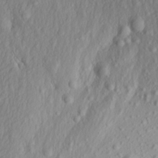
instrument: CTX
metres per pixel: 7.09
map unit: Aa
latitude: 15.4994
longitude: -145.9528
